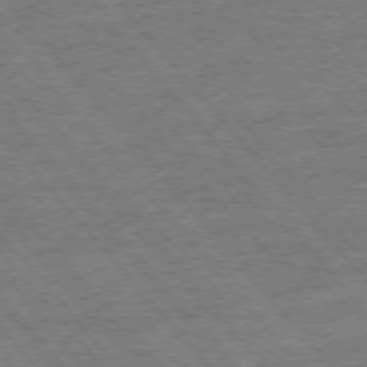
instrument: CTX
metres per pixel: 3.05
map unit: Ap
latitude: -77.3888
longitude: -96.5735
